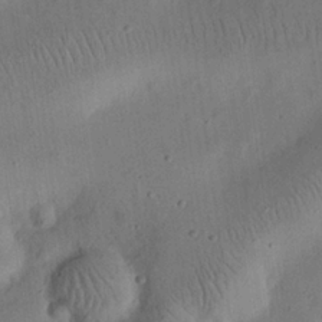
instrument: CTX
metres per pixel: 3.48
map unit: eHh
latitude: 25.1592
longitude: -69.3293
